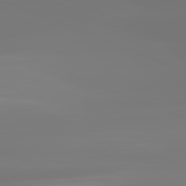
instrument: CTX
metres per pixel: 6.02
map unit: lApd
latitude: 81.8961
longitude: -150.2900
